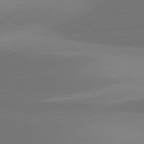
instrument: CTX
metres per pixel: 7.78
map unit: lApd
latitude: 81.7261
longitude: 154.5196
